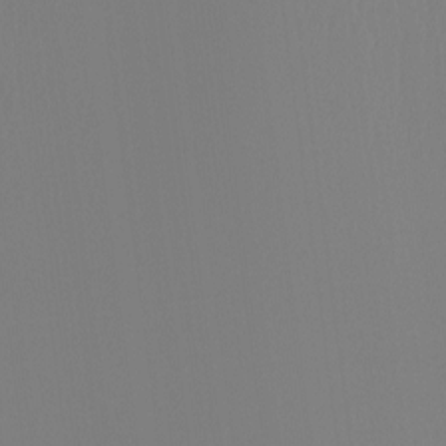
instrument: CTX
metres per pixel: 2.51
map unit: Ht
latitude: -4.1039
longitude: -62.1011
